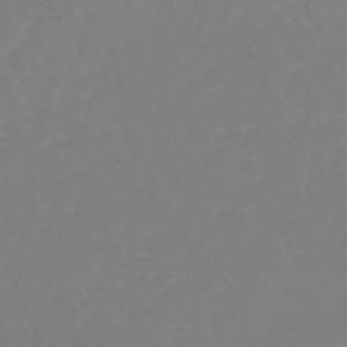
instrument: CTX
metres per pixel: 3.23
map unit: eHb
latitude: -45.7100
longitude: 81.1620
